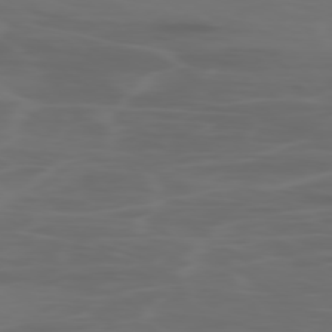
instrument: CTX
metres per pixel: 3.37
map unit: Ap
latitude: -78.4251
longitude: -79.7639
